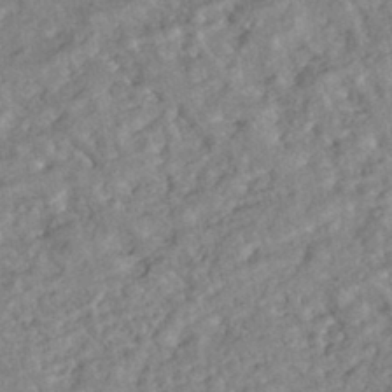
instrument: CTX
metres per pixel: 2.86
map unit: HNhu
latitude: -44.4062
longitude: 100.2361
